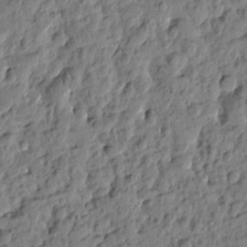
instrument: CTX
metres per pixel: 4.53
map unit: Htu
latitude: -1.2754
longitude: -179.8584
